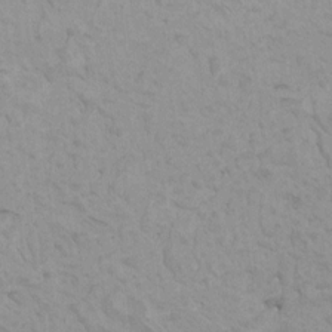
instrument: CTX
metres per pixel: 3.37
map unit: HNhu
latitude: 6.5357
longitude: -1.5182
